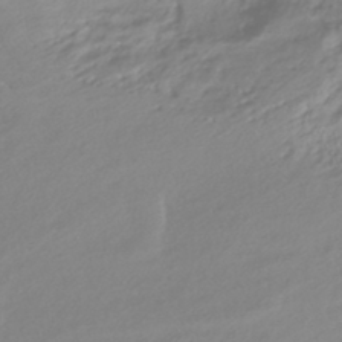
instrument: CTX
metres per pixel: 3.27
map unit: HNhu
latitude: -43.4454
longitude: 104.1794
